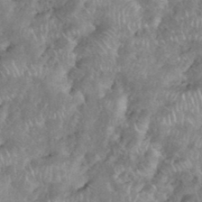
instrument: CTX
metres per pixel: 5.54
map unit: eHh
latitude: 38.1389
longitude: -57.3670
